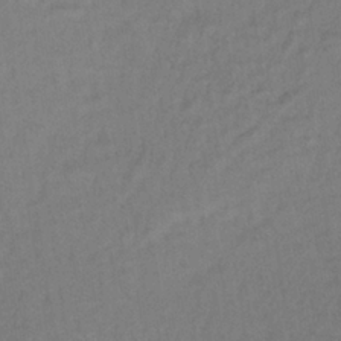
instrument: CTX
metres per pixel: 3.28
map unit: lHb
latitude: -35.3888
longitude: 65.4077
